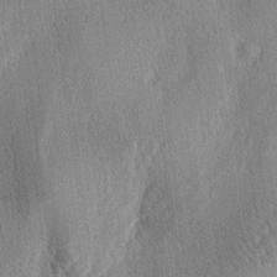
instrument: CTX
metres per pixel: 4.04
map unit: lAa
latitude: -4.7274
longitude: -126.0633
